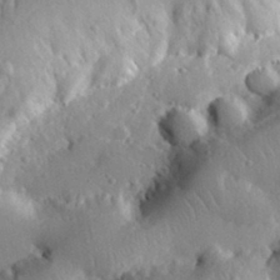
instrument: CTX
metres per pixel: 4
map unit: lHvf
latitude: 33.0081
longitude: -84.8947
